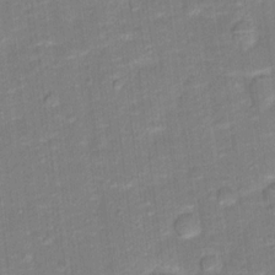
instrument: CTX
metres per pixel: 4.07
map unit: Hto
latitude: 15.1970
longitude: -39.7261
